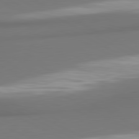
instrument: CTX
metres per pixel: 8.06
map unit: lApd
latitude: 81.2726
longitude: 173.6911
